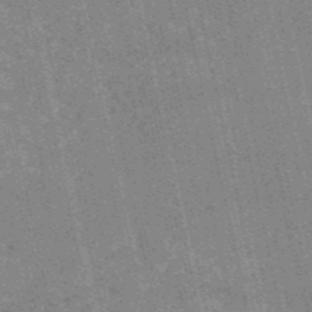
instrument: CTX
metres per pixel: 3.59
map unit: HNb
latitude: -53.3698
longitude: -38.1956
